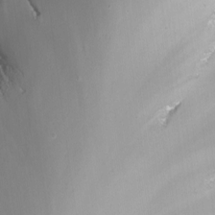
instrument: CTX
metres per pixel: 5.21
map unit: Nhu
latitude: -12.4629
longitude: -67.3670
